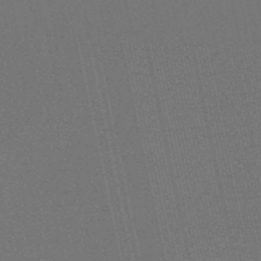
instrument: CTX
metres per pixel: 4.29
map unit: eHb
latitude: -50.8975
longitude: 70.9731
